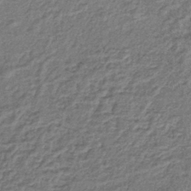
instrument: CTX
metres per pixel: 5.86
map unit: lHb
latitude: -41.0675
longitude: 62.6329
